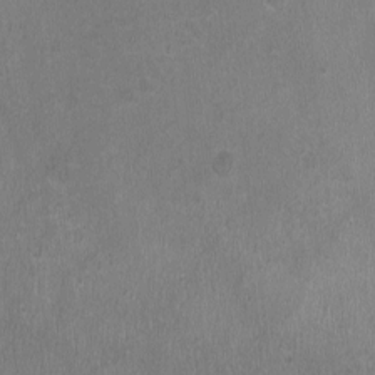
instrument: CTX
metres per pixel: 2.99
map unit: HNhu
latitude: -2.4628
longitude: 0.0094
